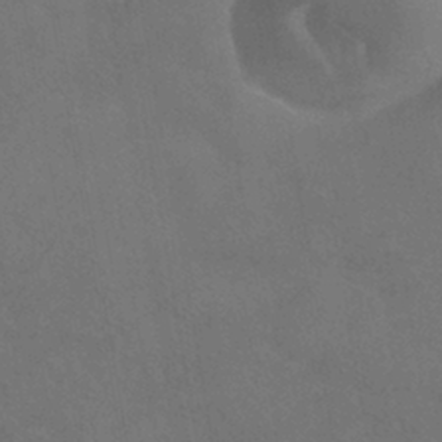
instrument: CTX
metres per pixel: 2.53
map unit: HNhu
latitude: -39.8989
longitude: 97.1242
